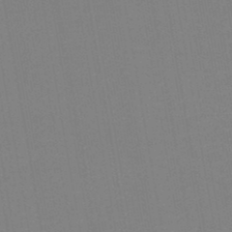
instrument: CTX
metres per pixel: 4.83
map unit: lHb
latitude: -46.5573
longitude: 60.9353
